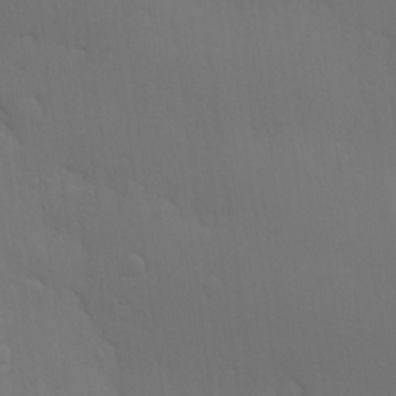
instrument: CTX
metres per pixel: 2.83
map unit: Hve
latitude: 18.6679
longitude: 150.8030
